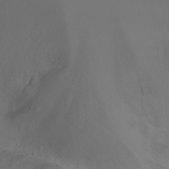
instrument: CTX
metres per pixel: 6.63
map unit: Nhu
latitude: -7.6722
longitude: -73.5749
